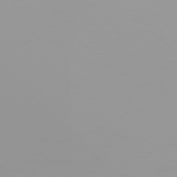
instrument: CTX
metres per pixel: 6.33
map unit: Hpe
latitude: 77.7638
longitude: -140.5167
